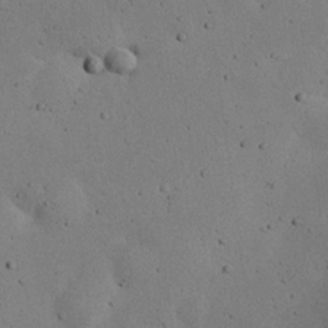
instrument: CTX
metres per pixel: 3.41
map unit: eHh
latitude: 24.2522
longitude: -72.4223
